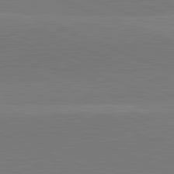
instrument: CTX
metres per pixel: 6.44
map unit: lApd
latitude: 82.1199
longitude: 138.1984
